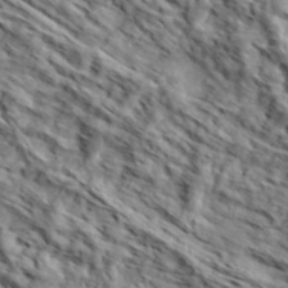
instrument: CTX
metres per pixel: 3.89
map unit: eHh
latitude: 37.0459
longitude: -80.8191
